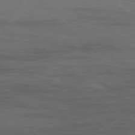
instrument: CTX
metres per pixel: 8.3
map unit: Ap
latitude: -78.4251
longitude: -79.4427
